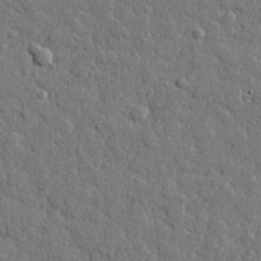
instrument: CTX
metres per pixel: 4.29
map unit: lHvf
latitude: 23.3859
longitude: 143.3509
